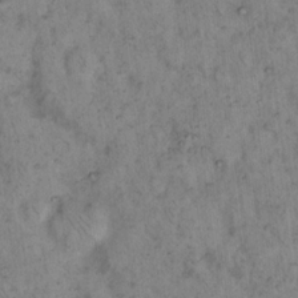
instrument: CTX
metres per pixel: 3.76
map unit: eHh
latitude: 15.4238
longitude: -64.5168
